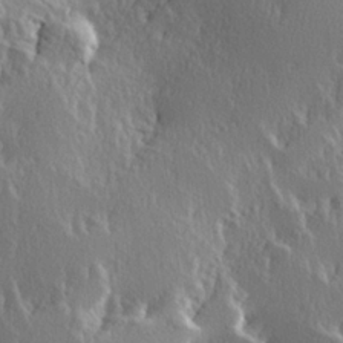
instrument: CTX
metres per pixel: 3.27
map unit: Hve
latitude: 23.5182
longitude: 146.1039
